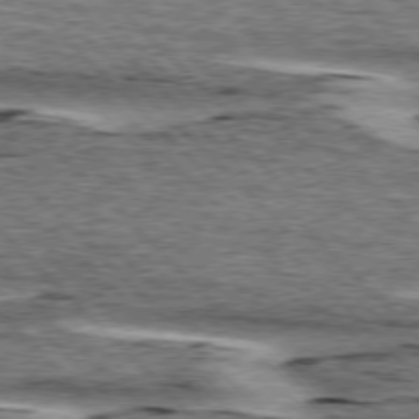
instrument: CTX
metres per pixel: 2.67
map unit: lApd
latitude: 76.7246
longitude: -78.6491
